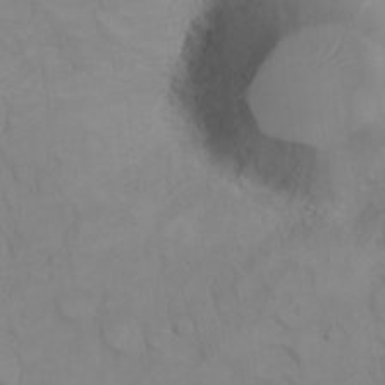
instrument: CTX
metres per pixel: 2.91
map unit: eHh
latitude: 22.8380
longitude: -59.1781
